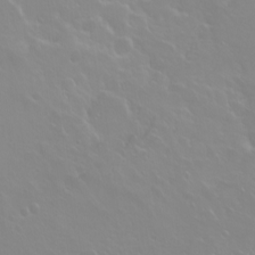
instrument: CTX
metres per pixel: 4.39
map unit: Ht
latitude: -2.6518
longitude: -60.7246
